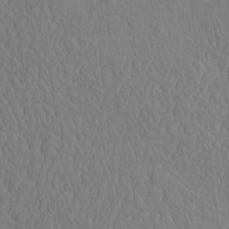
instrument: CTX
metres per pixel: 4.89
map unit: eHh
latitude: -2.8407
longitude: 15.7856
